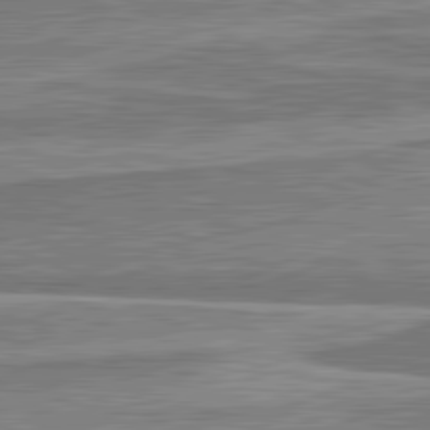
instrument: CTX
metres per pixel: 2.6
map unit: lApd
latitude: 82.1388
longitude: 167.6155
